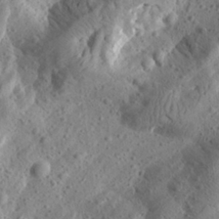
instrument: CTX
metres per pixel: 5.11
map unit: Aa
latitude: 24.6112
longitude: -144.0444
